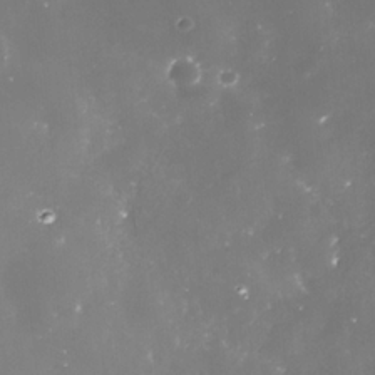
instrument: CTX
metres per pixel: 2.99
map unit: Nhe
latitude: -35.5777
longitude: -91.4993
